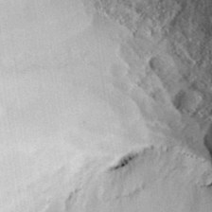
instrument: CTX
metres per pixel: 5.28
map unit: eHh
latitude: 35.5749
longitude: -137.6127
